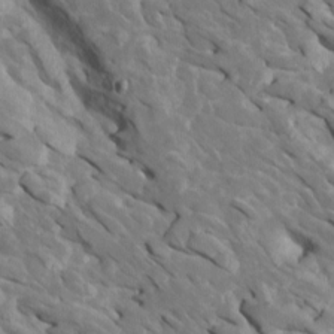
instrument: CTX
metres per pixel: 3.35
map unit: Htu
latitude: 1.1592
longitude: 142.8408
